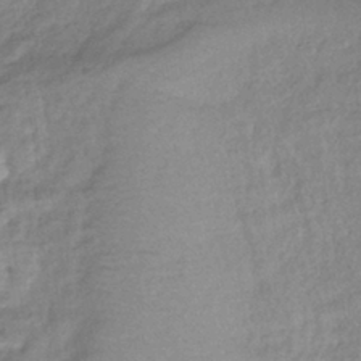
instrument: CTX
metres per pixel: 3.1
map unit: eHb
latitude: -39.4455
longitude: 81.2376
